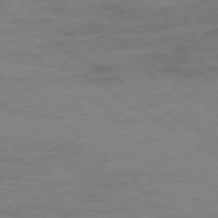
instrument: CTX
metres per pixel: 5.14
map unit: Ap
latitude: -80.1039
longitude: -53.1403
